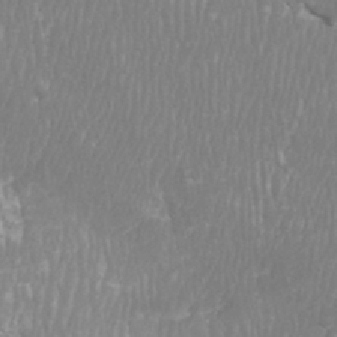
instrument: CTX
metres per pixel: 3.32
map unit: Htu
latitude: -8.4818
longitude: -75.4615
